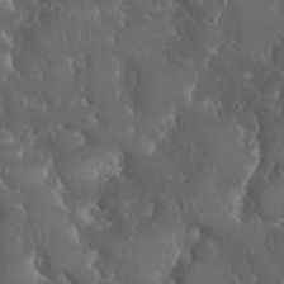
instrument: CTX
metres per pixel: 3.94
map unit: Nhu
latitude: 28.4979
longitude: -67.5371
